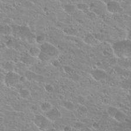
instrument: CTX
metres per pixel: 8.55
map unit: Hto
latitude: 24.1199
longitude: -43.6505
